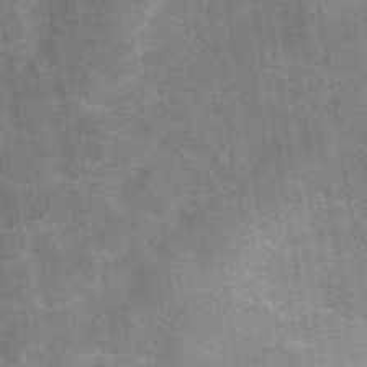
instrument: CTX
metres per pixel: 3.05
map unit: eAb
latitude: 49.6694
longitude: 116.1038
